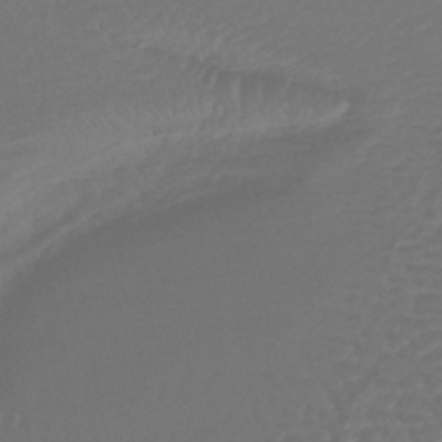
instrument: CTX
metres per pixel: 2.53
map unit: lHb
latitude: -43.9556
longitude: 78.3117
